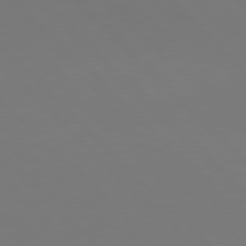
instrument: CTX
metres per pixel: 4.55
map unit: Hpe
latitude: 77.3292
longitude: -169.7450
